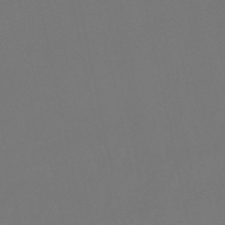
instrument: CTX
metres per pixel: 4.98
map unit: lHb
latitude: -50.6896
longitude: 81.7478
